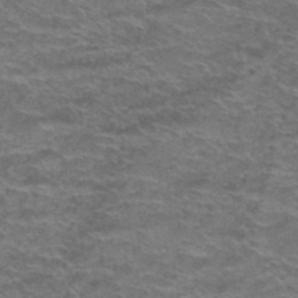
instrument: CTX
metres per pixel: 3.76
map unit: Hto
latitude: 38.3467
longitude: -43.0836
